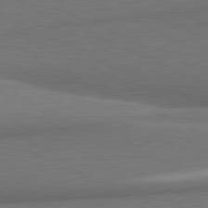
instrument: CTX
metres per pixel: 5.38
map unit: lApd
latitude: 81.5182
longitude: 164.1228
